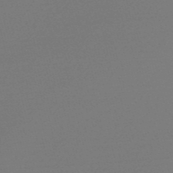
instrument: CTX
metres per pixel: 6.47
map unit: Nve
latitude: -56.9164
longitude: 62.5384
